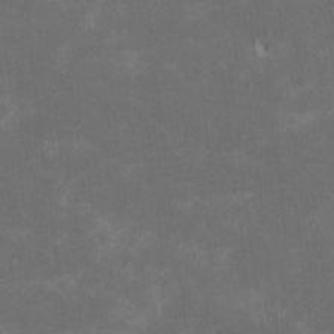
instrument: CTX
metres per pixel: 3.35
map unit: HNhu
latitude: 1.6882
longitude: -5.1403
